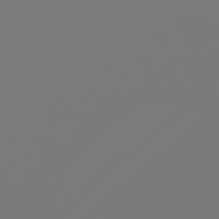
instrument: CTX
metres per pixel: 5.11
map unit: Hpe
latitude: 78.4034
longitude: 173.5588
